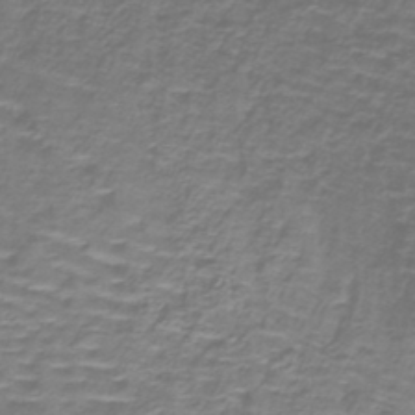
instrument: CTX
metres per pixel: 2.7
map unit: lHb
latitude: -40.2361
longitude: 59.0108
